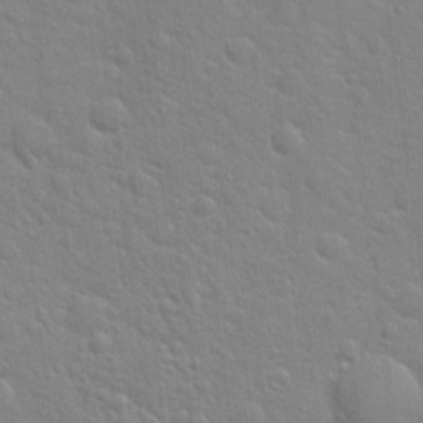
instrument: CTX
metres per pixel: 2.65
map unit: Hto
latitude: 20.4979
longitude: -51.8772
